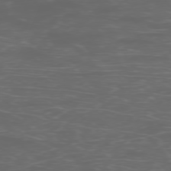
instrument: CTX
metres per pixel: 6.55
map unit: Hpe
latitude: -76.0850
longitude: -11.1403
